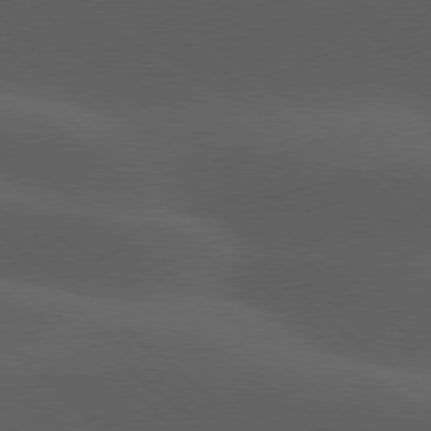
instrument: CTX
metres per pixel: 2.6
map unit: lApd
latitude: 77.8583
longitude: -55.3859
